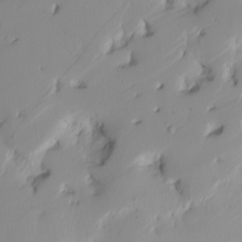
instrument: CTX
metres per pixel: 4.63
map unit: Nhu
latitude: -5.0864
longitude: -95.8584
